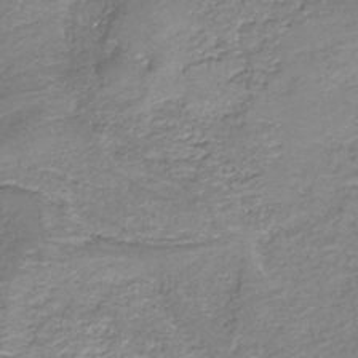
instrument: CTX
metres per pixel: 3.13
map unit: eAb
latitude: -35.8044
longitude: 52.4251
